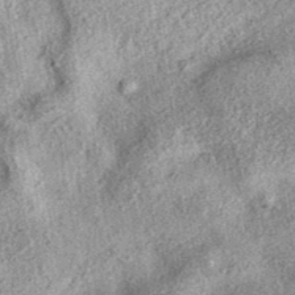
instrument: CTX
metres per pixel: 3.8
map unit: eAb
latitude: 38.0822
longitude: 106.8408
